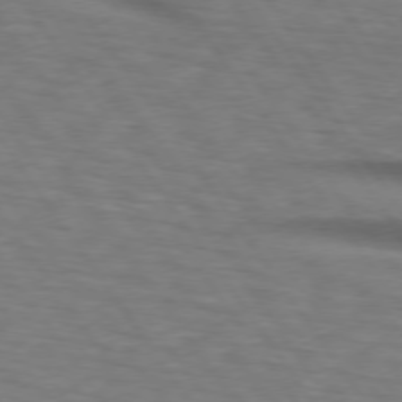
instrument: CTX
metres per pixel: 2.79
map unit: lApd
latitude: 74.5735
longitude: -77.9150
